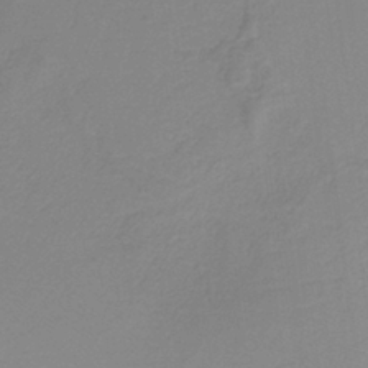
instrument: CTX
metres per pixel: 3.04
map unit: HNb
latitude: -36.5195
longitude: 55.0487
